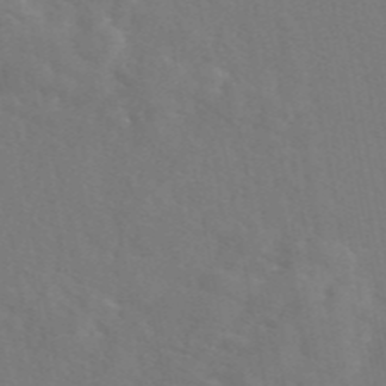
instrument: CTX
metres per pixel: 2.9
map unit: eAb
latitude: 46.2145
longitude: 112.6519
